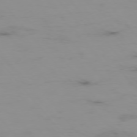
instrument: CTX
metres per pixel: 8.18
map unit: Hpe
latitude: -75.8990
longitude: -19.5182
